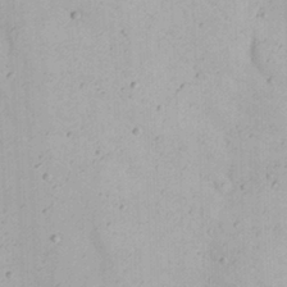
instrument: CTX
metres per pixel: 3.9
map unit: Nhu
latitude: 21.9717
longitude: -69.7450
